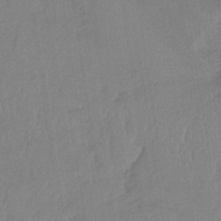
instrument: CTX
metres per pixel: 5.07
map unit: lHb
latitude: -33.8989
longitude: 66.9919
